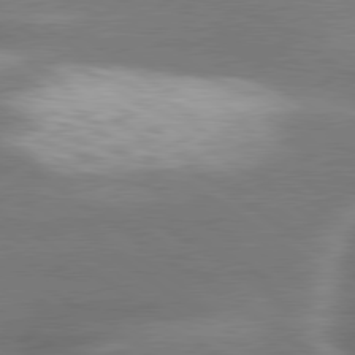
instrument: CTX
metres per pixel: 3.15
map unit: lApd
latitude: 79.9528
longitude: -119.3104
